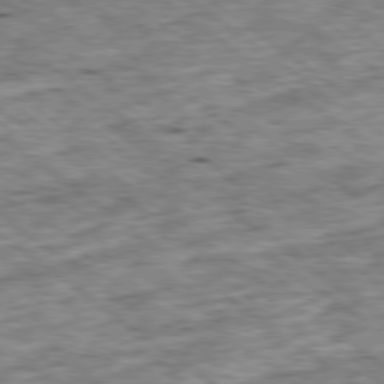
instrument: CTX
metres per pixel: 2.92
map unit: Ap
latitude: -79.4832
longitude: -76.6490
